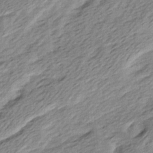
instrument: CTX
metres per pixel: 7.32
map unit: Ave
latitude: 16.4412
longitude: -137.3482
